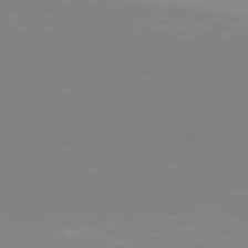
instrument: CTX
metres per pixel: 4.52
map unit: Hpe
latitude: 77.5371
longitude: -138.1200
